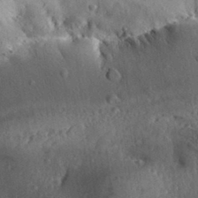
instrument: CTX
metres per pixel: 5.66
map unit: Aa
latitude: 31.2915
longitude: -133.7639
